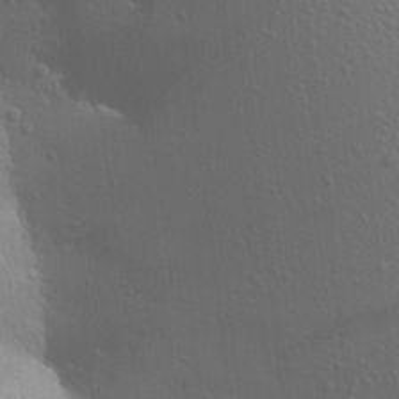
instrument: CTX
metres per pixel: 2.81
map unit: Aa
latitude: 16.2900
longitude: -143.5938
